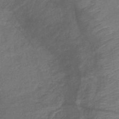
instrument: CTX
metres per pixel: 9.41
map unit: lHb
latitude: -40.3873
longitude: 75.0298
